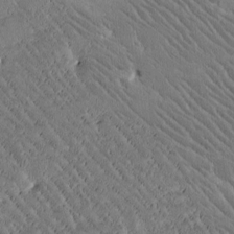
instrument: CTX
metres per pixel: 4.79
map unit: Htu
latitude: -2.1416
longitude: 176.3684
